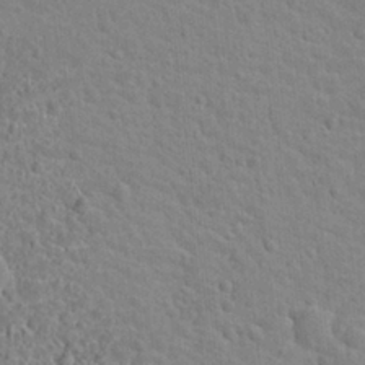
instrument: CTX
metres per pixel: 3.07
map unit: Hto
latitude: 21.7639
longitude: -47.6505
